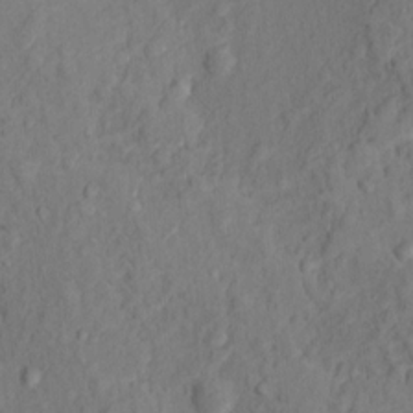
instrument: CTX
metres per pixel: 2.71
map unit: Nhu
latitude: 13.4804
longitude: -29.5182
